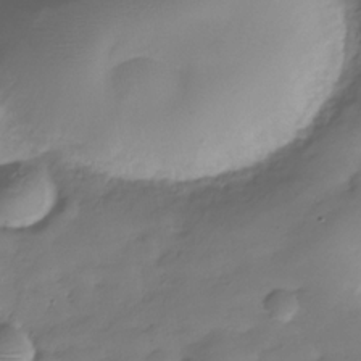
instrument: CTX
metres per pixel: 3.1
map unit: Hve
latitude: -31.1242
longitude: 91.1620
